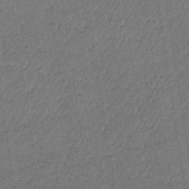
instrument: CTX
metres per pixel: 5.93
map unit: HNb
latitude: -34.1606
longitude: 62.6896
